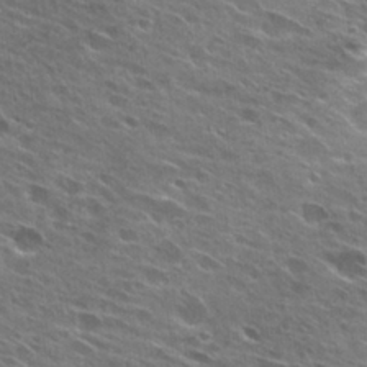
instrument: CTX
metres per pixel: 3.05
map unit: Hto
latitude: 27.9150
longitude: -44.4790
